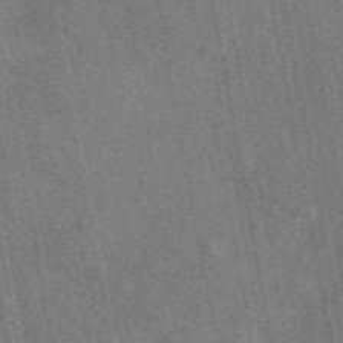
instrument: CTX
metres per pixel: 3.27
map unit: eAb
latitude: 49.7639
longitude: 115.5210
